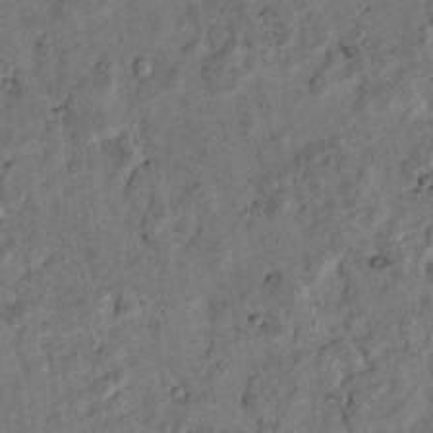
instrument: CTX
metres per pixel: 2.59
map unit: lAvf
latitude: 5.1970
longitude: 158.8596
